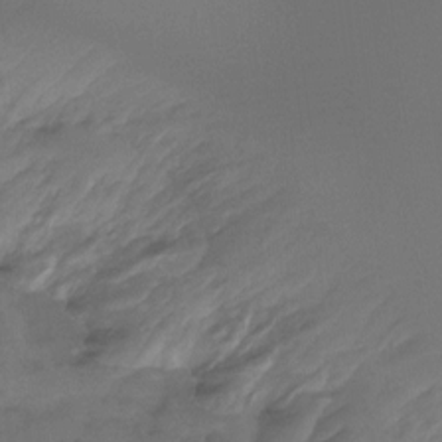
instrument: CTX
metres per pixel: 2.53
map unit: Htu
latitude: -14.6708
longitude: -45.6127
